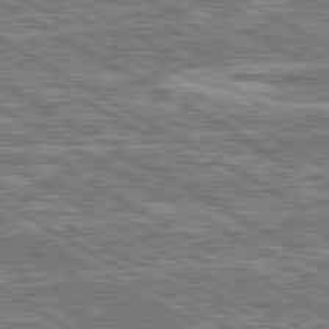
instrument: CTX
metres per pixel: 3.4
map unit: lApd
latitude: 80.6490
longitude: 172.3495
